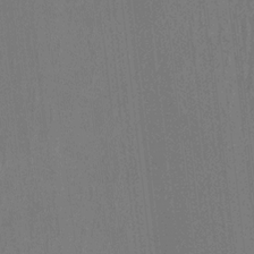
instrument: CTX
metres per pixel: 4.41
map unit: HNhu
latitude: 4.1956
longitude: -7.6505
